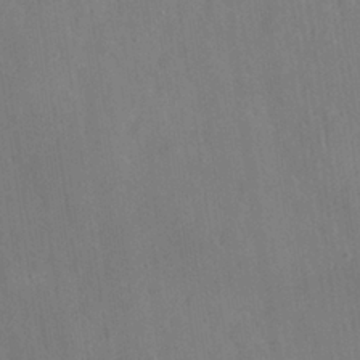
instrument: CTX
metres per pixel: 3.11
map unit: Nhu
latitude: 27.4427
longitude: -65.6694
